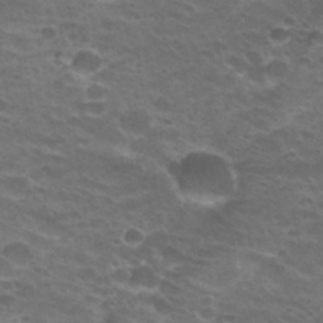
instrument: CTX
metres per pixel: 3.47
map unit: Hto
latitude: 25.1025
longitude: -29.8016
